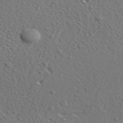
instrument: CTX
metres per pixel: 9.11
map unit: lHvf
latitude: 37.3671
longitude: -87.4993
